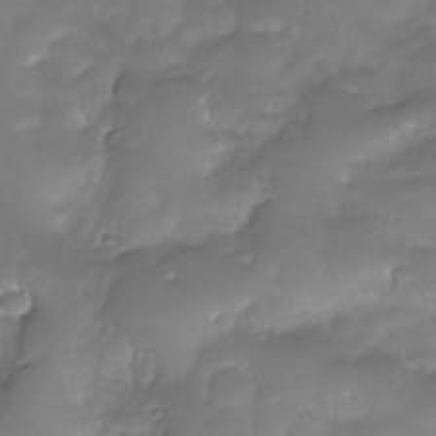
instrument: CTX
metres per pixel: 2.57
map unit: Nhe
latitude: -34.0283
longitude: -146.2901
